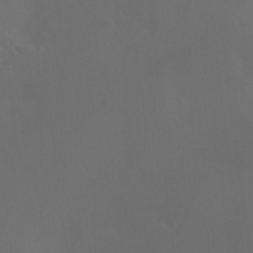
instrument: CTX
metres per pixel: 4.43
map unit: Nhu
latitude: -13.5399
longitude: -70.5546
